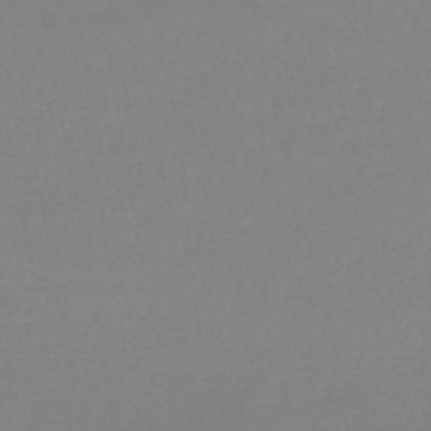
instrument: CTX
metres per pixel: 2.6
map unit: lHb
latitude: -45.0486
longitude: 62.3117
